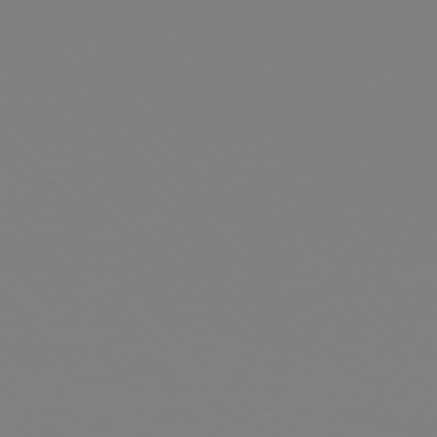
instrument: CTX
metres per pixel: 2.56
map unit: Hpe
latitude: 77.1592
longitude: -161.1025
